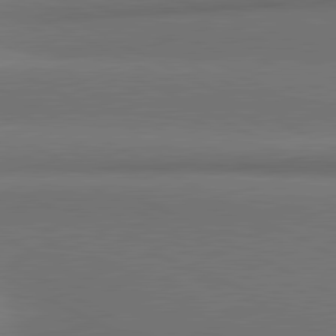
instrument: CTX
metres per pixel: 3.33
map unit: lApd
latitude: 81.3671
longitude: 155.0487
